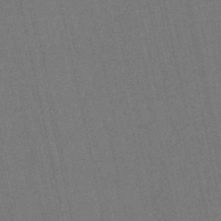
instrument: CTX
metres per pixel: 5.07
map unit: eHb
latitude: -50.4818
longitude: 69.7099
